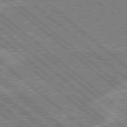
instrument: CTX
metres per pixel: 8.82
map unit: Hpe
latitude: 78.5735
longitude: -159.8394
